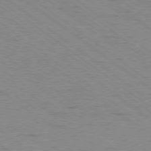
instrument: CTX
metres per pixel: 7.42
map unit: Ap
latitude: -78.8786
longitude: -99.4993
